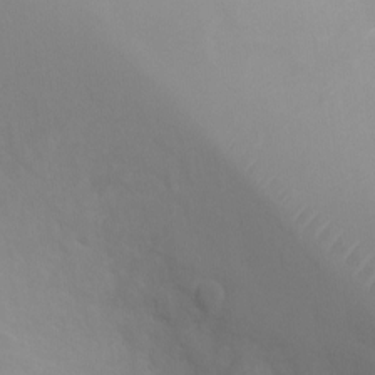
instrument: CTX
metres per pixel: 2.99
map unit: Ht
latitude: -1.3321
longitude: -19.4426
